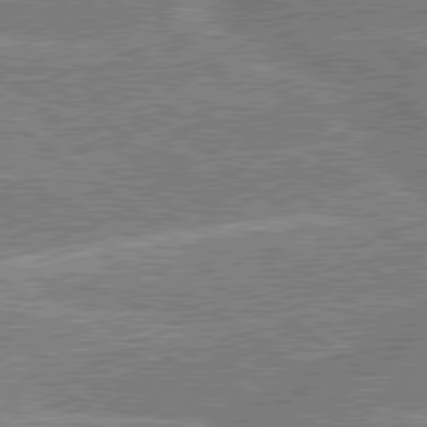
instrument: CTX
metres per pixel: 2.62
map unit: lApd
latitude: 79.6127
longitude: -156.2711
